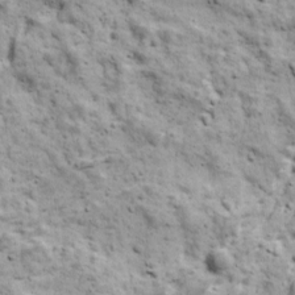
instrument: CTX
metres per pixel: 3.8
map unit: Ave
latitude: 17.6127
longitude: -134.1577
